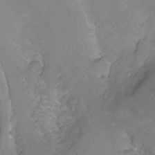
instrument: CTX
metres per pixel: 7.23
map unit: Hto
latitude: -6.6896
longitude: -44.8380
